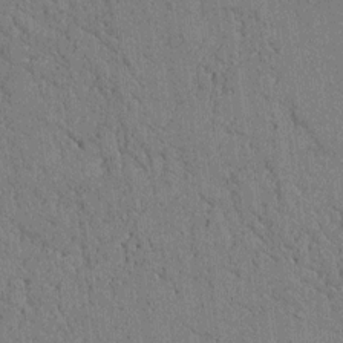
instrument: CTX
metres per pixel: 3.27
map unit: Htu
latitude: 0.9891
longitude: 174.4628
